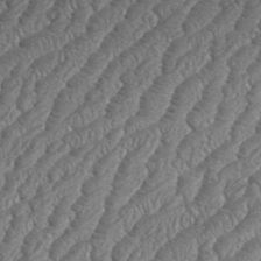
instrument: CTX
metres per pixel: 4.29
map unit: eHh
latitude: 36.9325
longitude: -137.3671
